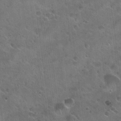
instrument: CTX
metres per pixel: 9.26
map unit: Hto
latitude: 22.4790
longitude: -53.9339
